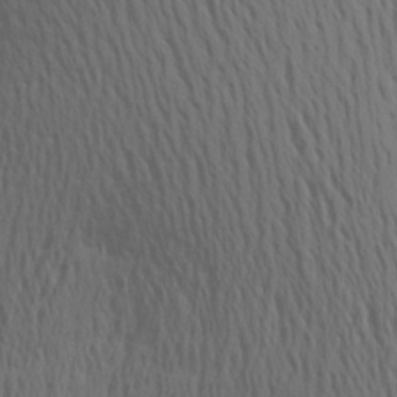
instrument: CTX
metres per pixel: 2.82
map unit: Aa
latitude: 18.9702
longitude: -145.0836
